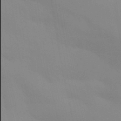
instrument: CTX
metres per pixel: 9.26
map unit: Aa
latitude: 32.2711
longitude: -145.9906
